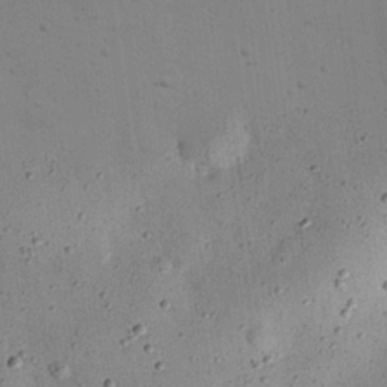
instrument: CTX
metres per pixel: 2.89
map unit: eHh
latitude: 24.6679
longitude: -71.3670
